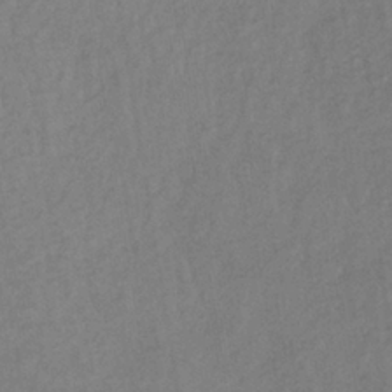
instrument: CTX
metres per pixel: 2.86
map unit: lHb
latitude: -37.3887
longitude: 68.7652
